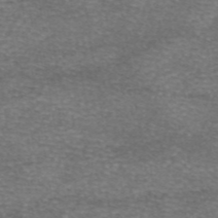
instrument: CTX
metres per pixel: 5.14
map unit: eAb
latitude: 46.2712
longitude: 102.9542
